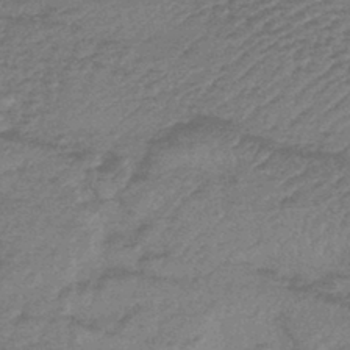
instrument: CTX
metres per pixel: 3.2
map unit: lHb
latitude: -44.0850
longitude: 81.0487
